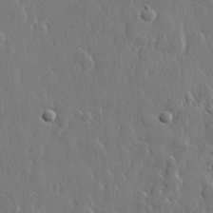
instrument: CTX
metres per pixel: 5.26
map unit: lHvf
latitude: 22.9325
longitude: 145.0487
